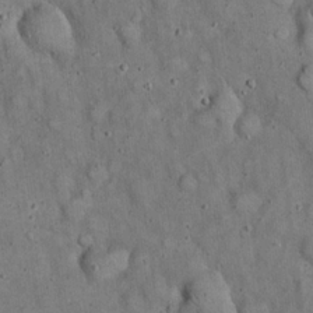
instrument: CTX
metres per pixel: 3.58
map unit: eHh
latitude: 19.5371
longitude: -61.1403
